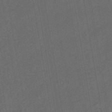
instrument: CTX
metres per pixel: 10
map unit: eHb
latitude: -43.2942
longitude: 87.1998
